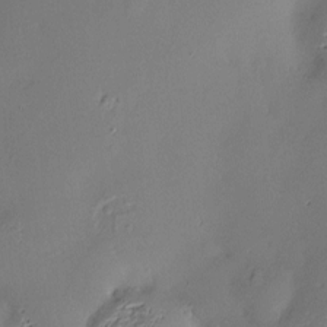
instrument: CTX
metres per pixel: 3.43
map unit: Hve
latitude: -9.6344
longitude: 174.5006
